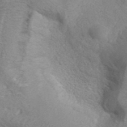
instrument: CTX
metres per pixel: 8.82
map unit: ANa
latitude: 42.6491
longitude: 27.4454
